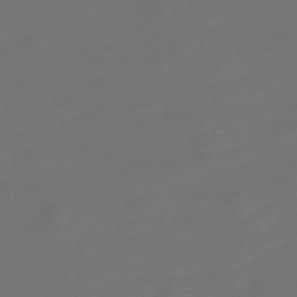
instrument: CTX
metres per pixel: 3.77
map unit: Nve
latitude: -58.2928
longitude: 56.5007
